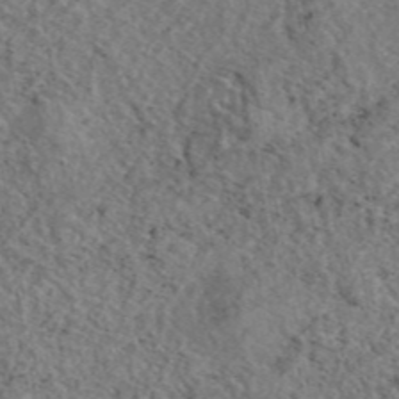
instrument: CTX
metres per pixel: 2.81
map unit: eAb
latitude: 45.4237
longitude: 113.9178
